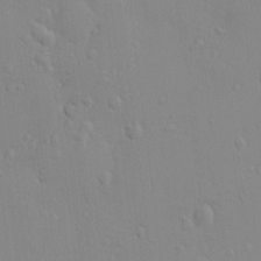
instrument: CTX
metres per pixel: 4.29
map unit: HNhu
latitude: 5.9528
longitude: 2.0283
